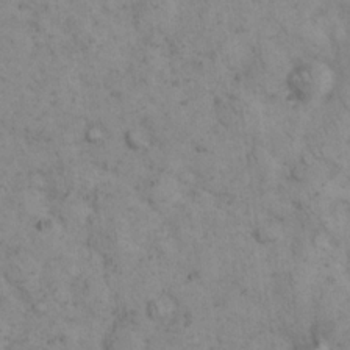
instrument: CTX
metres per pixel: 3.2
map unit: eHh
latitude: 15.0459
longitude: -64.7813
